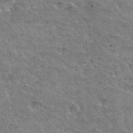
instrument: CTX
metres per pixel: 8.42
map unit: Hto
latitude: 33.6505
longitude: -46.0444
